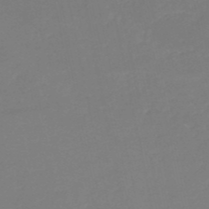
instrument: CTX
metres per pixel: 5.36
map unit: eHh
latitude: -52.2928
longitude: -24.8946
